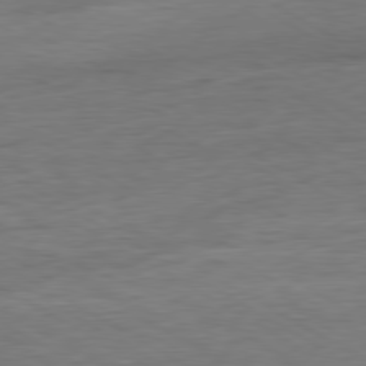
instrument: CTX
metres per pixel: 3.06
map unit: Ap
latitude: -80.9164
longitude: -78.4601
